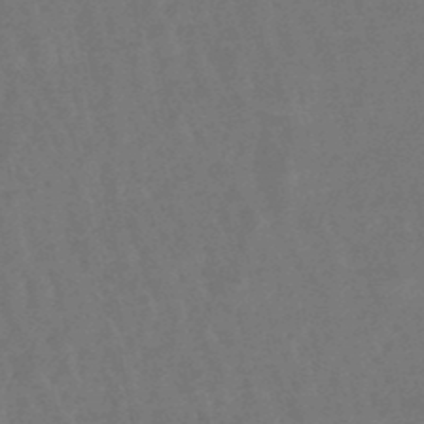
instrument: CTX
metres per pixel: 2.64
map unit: lHb
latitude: -47.8800
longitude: 74.0472
